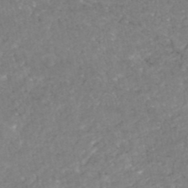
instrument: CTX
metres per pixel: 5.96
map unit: HNhu
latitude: -46.9541
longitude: 96.9731
